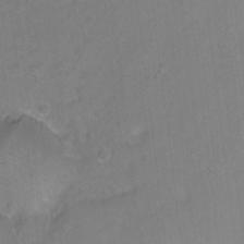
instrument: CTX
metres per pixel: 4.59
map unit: Ht
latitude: -5.6344
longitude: -36.2901
